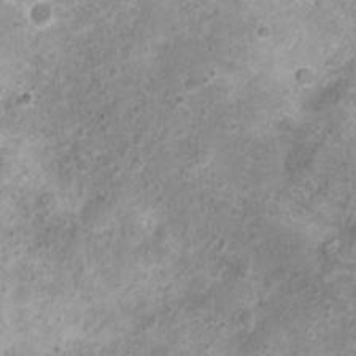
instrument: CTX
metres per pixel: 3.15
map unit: Nhu
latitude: 1.2915
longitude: -15.6316
